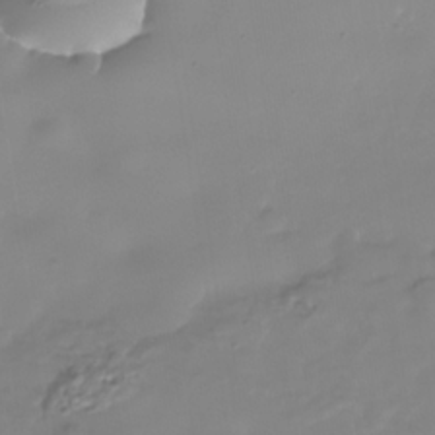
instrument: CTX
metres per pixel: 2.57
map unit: Nhe
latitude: -36.8408
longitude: -90.1767
